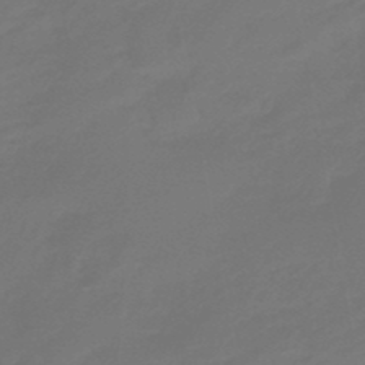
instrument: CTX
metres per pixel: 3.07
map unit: eHb
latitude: -47.6910
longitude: 88.6140
